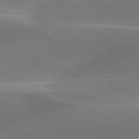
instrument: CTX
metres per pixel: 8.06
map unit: lApd
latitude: 79.7639
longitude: -92.2711
